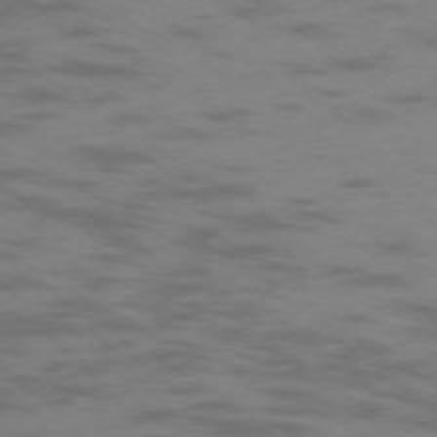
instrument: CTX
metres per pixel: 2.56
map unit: Ap
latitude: -76.0283
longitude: -76.4601
